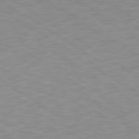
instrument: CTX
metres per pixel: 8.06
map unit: lApd
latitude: 79.4238
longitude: -95.4993
